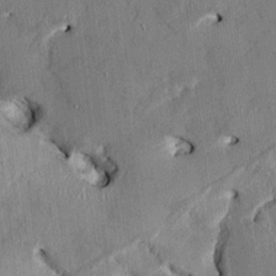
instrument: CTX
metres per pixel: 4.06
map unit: HNhu
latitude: 1.5938
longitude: -5.5560
